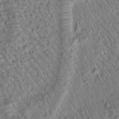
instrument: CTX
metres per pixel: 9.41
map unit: Htu
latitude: -1.5211
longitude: 171.4455
